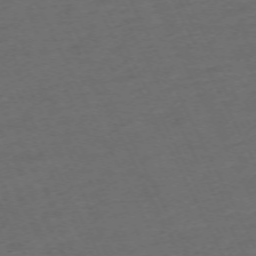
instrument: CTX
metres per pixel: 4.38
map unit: Hpe
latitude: -71.2187
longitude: 15.2565
